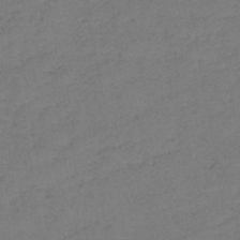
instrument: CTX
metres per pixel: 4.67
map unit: eHb
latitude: -41.7477
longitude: 79.5966
